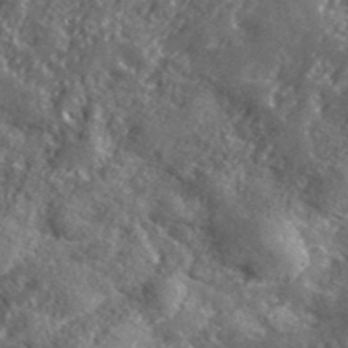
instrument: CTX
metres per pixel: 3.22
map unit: ANa
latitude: 40.2144
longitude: -89.5183
